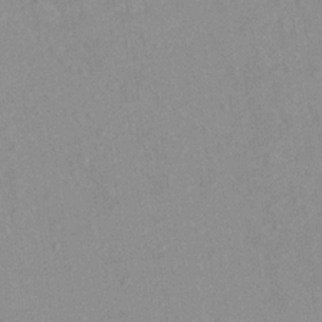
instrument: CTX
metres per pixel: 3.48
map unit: Aa
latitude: 18.8191
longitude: -140.5167
